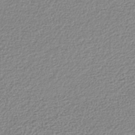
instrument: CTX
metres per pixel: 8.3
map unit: lHb
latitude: -41.5588
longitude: 72.0094
